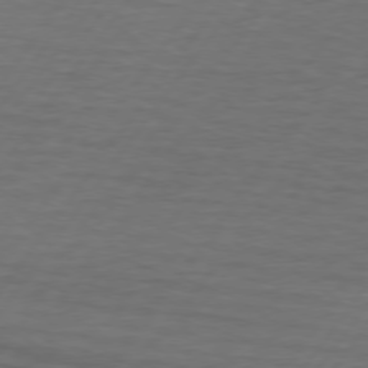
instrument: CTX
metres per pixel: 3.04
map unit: lApd
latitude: 74.3845
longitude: -78.7058
